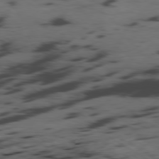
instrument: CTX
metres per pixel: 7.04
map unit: Hpe
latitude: -78.9919
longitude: -20.0444
